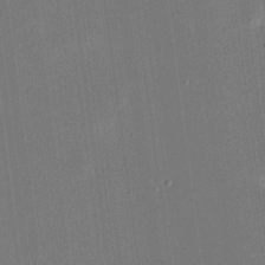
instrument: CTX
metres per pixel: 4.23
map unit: eHh
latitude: 18.8758
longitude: -69.8395
